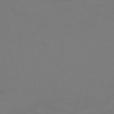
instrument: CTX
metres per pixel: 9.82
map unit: HNhu
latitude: -46.5573
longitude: 90.8975
